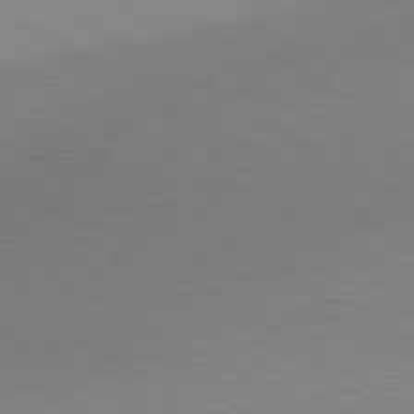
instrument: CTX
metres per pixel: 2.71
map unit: lApd
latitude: 80.3467
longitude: 125.8989
